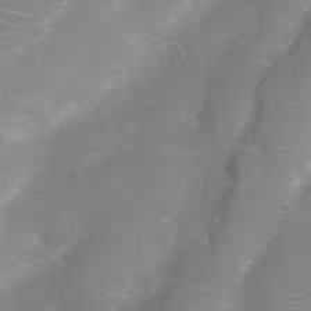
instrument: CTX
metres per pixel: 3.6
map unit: Nhu
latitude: 4.2711
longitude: -25.0080
